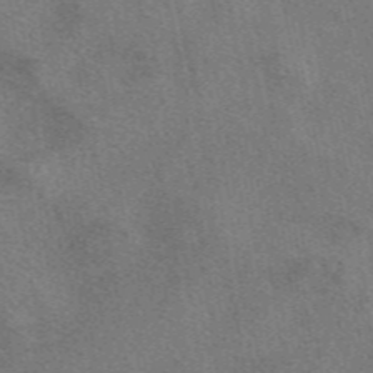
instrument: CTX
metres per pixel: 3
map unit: eAb
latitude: 48.5735
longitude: 115.3887
